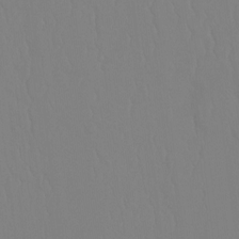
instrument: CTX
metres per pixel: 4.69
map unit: Ht
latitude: -9.6533
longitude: -34.9702
